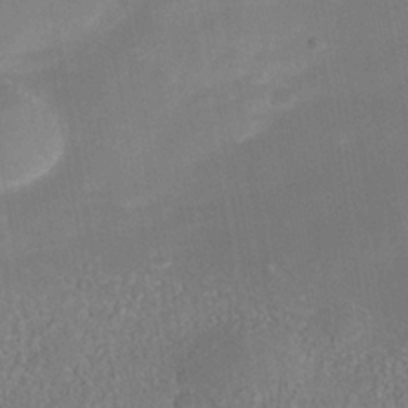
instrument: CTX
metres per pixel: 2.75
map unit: Nhe
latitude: -38.2740
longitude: -119.1403
